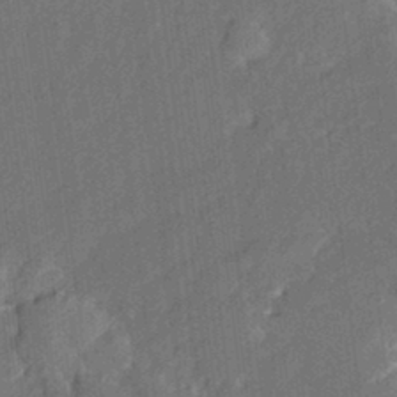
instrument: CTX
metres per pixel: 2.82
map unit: Aa
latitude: 22.4412
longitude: -150.6112
